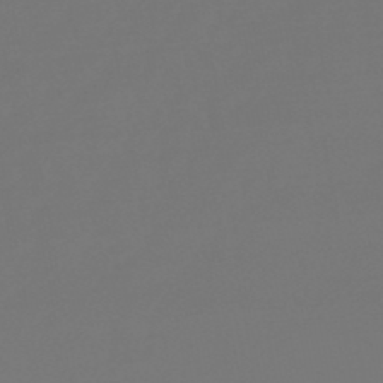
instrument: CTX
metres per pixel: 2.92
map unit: lHb
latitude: -47.7855
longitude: 65.1620
